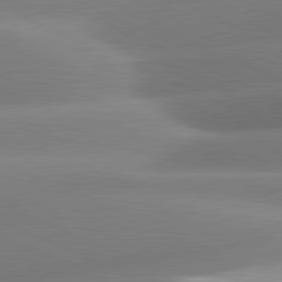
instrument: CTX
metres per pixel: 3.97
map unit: lApd
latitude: 81.1970
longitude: -159.9150
